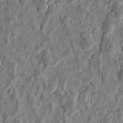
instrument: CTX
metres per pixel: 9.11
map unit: eHh
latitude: 9.8961
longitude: -73.6883
